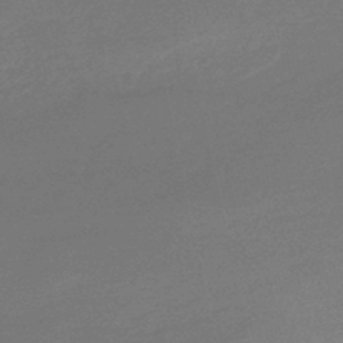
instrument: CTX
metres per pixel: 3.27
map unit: lHb
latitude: -47.7288
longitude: 60.1228
